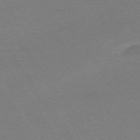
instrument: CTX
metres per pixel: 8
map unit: Ap
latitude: -73.6722
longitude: -85.4238
